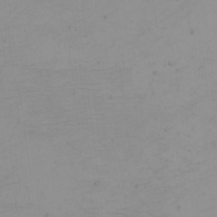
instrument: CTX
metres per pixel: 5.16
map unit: eHh
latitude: -4.8975
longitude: -83.6693
